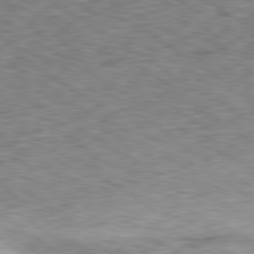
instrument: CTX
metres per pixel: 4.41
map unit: Ap
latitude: -80.0283
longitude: -72.3657
